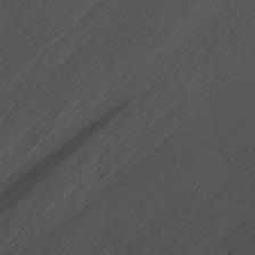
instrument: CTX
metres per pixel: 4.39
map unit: lHvf
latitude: 22.0633
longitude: 141.8233
